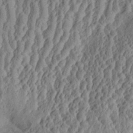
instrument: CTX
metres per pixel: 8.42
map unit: Aa
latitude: 29.8772
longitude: -137.2537
